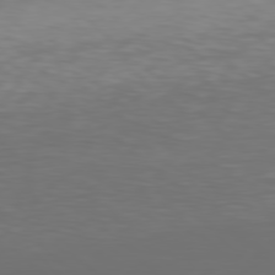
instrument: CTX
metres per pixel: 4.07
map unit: Hpe
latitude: 77.7260
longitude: -168.9892
